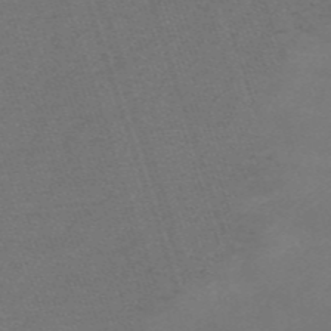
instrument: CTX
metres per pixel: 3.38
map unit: HNb
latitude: -55.8611
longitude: -44.5923
